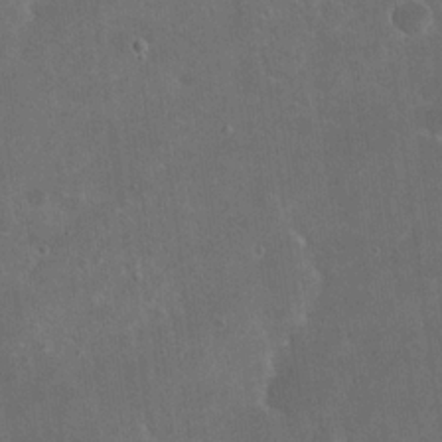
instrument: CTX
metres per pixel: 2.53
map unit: eHh
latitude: 19.9528
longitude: -65.8205
